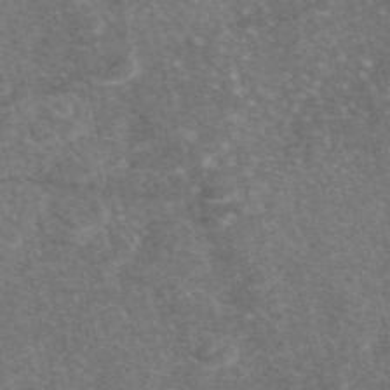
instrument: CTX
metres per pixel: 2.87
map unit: eAb
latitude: 47.2915
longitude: 119.2565
